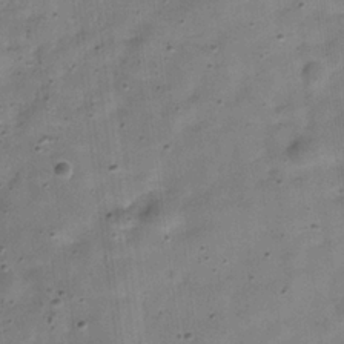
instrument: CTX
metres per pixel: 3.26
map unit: Hve
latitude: -31.6344
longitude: 92.4629
